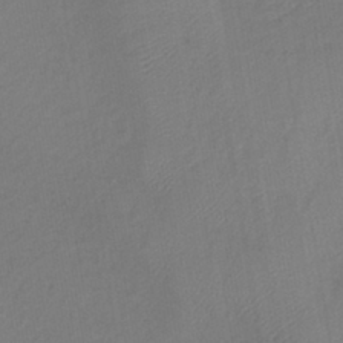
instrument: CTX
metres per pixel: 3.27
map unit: eHb
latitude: -41.5021
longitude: 81.4644
